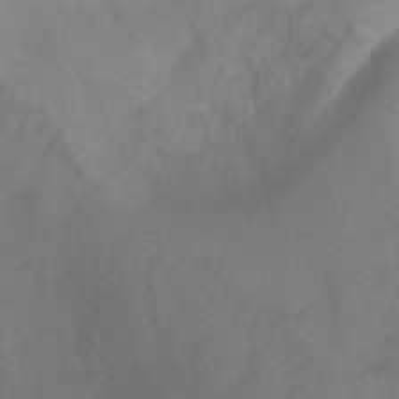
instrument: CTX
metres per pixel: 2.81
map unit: Ht
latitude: 1.8205
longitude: -35.3292
